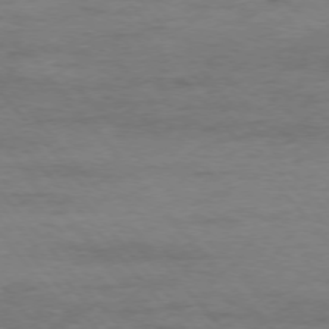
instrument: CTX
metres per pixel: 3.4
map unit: Ap
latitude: -76.5574
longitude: -84.1956
